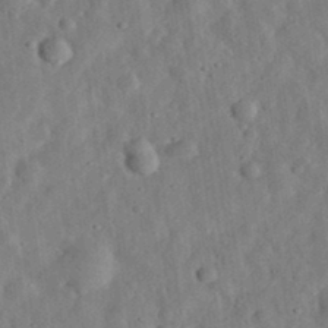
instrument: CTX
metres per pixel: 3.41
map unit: eHh
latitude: 33.2159
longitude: -75.8017
